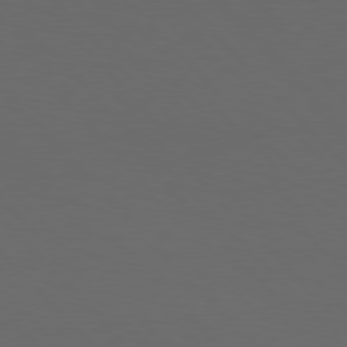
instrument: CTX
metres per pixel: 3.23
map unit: Hpe
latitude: 77.0080
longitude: -167.2348
